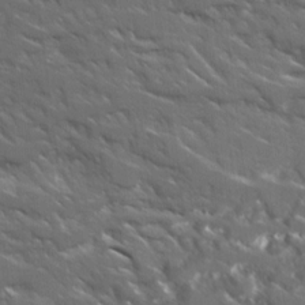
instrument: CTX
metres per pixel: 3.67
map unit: Ave
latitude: 17.3860
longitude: -130.4790
